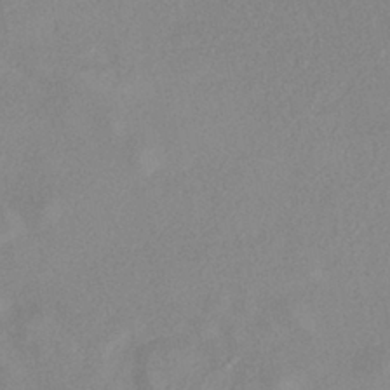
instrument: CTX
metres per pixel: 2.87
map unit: eHh
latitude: -41.3321
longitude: 120.3873
